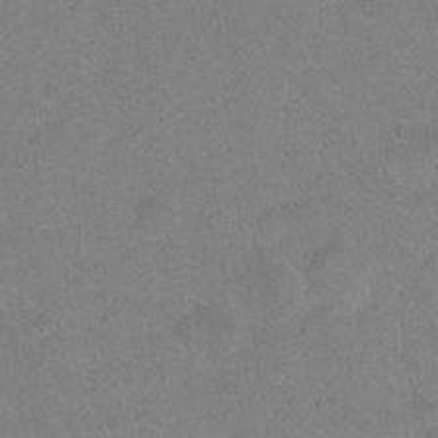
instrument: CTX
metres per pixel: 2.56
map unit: Hto
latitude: -4.7274
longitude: -35.7827
